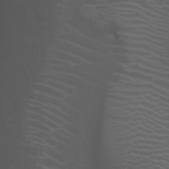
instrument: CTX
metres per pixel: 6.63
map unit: Nhu
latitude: -7.7099
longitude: -85.0270
